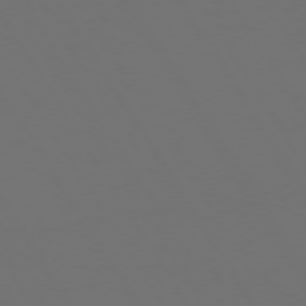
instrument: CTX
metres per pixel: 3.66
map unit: Hpe
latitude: 73.2726
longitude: -128.2522
